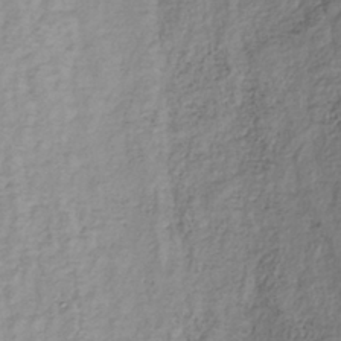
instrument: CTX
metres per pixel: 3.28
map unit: lHb
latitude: -36.7463
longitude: 68.2172
